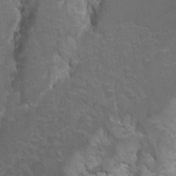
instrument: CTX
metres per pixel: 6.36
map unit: Hto
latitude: 5.0647
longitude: -32.2145
